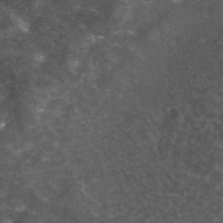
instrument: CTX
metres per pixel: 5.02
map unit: eAb
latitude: 45.5560
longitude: 122.8786
